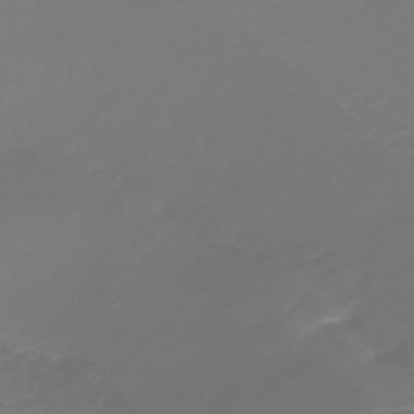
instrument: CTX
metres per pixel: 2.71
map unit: HNb
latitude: -47.3698
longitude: -42.1767
